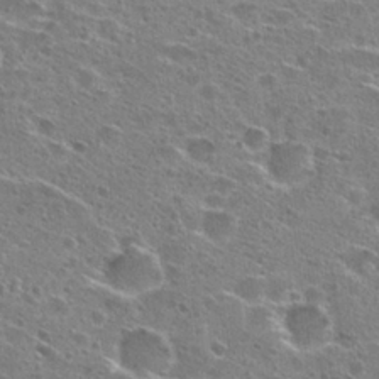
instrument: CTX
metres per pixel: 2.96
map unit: Hto
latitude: 26.4034
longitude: -47.3104
